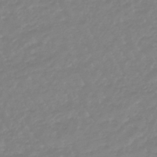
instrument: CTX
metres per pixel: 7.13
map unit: eHb
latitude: -45.8611
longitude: 82.7841
